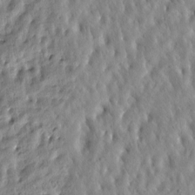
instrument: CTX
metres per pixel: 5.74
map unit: Htu
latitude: -5.1242
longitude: 173.2565
